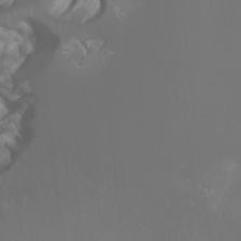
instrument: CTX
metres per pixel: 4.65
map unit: Ht
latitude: -0.8786
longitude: -18.3656
